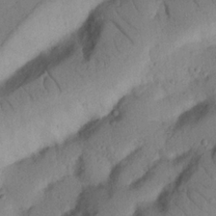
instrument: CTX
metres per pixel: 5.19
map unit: Nhu
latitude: 21.8584
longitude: -75.4049
